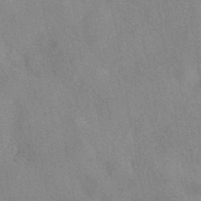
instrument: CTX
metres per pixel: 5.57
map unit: eAb
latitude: 40.6490
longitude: 108.4629
